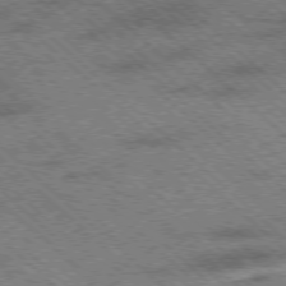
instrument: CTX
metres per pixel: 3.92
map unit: Ap
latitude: -78.1605
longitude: -49.7072
